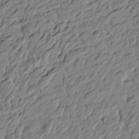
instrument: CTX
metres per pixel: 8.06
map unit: Htu
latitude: -4.2739
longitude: -178.9514
